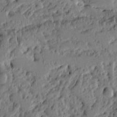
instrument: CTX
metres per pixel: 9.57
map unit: Ht
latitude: 9.1025
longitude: -77.7260
